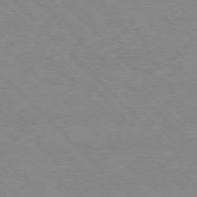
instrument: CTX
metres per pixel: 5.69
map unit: Ap
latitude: -77.8233
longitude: -87.5182
